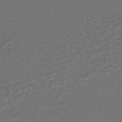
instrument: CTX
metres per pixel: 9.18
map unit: HNhu
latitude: -46.4062
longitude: 99.1242
